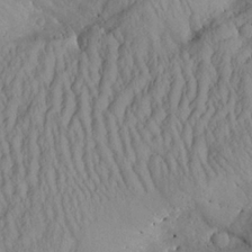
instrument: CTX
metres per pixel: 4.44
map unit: Aa
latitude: 26.8191
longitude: -133.4804
